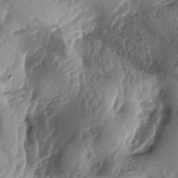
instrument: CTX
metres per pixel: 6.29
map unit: lAa
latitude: -5.5210
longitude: -126.6302
